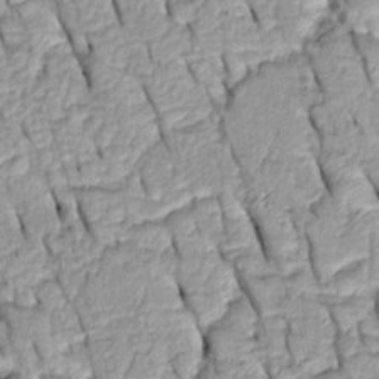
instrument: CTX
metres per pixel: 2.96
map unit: Htu
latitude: -0.0472
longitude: 150.2928
